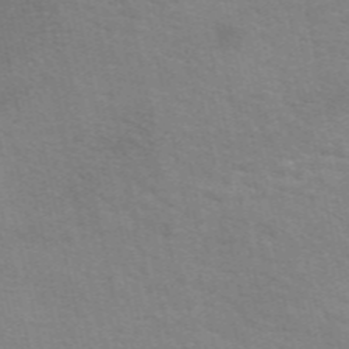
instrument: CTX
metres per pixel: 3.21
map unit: eAb
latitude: 50.9135
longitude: 111.3509
